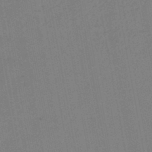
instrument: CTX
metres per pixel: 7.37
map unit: lHb
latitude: -46.5007
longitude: 69.5588
